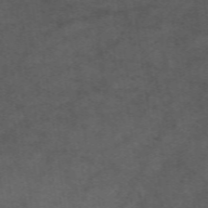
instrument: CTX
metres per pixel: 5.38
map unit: ANa
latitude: 51.3859
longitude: -70.6301
